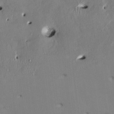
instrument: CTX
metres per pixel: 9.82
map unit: HNhu
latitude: 1.9717
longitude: -5.1403
